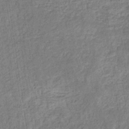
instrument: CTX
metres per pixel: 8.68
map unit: eHb
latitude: -32.4818
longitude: 74.2929
